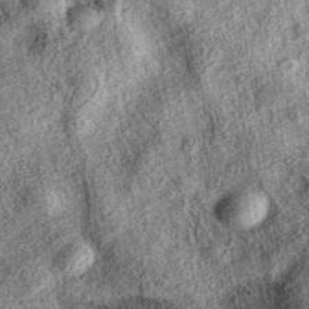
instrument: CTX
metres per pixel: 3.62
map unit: eAb
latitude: 37.8205
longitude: 109.0675
